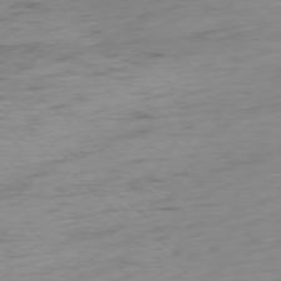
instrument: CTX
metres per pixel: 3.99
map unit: Ap
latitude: -77.1431
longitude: -79.0648
